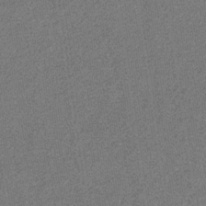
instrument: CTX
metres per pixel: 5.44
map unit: eHb
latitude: -31.1242
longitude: 67.7855
